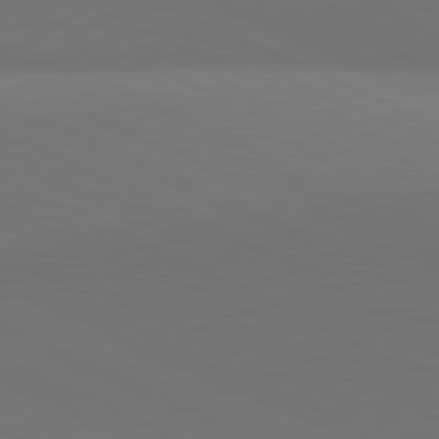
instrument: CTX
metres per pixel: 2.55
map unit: lApd
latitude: 81.6883
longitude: 145.3699
